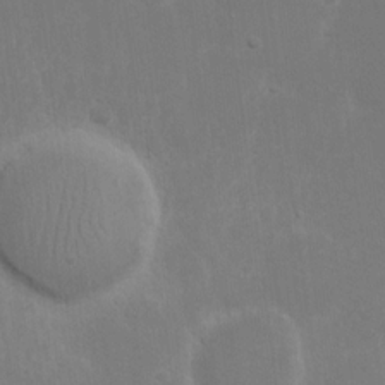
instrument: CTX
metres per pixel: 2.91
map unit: eHh
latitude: 16.1767
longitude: -72.3468
